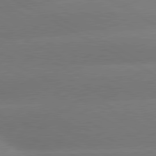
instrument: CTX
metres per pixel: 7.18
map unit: lApd
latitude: 80.4034
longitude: -150.6679
